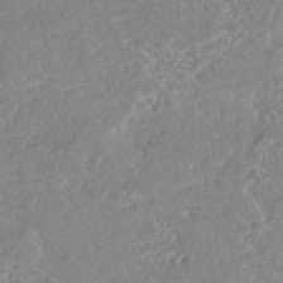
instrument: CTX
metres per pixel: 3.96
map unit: HNhu
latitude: -45.1620
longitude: 100.5384
